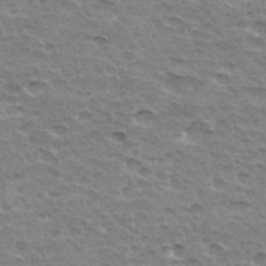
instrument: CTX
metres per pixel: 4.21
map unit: Hto
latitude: 34.0255
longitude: -45.1781
